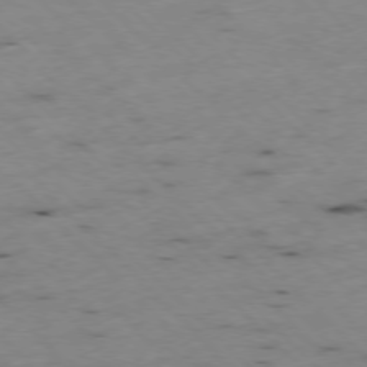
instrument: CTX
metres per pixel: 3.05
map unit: Ap
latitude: -77.1242
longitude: -61.0458
